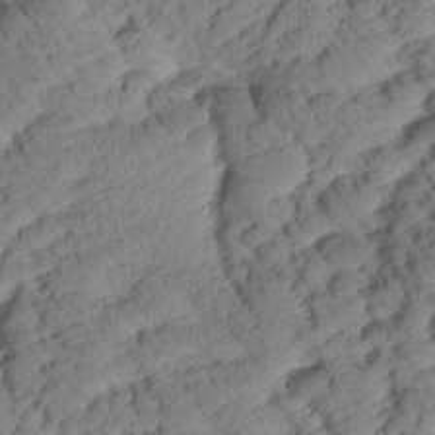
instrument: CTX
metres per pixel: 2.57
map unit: Htu
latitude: 0.7246
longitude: 175.7288
